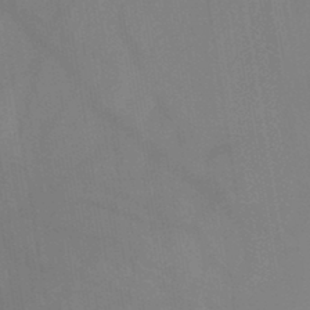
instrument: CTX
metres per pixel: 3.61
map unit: HNb
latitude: -45.1620
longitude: -44.7813
